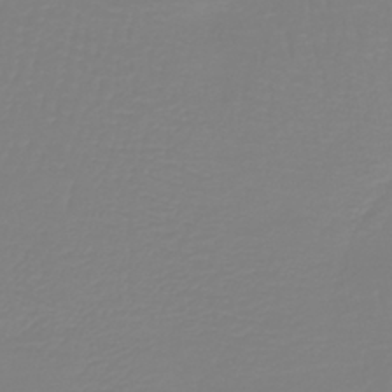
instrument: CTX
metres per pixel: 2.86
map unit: lHb
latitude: -41.5777
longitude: 60.5007
